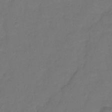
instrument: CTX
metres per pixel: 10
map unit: Hto
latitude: -2.1794
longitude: -34.4790
